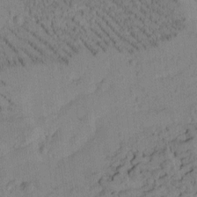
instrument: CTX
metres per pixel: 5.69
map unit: Htu
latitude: -3.7855
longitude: 173.5777
